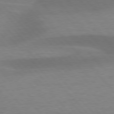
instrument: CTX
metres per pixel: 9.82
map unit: lApd
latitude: 76.9702
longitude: -58.7624
